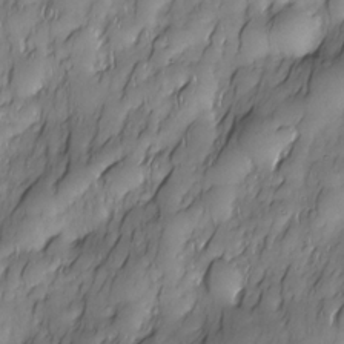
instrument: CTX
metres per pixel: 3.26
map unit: Nhe
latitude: -29.9178
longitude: -139.9717
